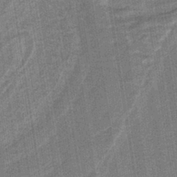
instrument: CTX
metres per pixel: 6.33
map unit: eAb
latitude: -40.1039
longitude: 51.9745
